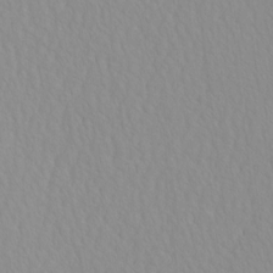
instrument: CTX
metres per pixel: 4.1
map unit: HNhu
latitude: -4.8975
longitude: 14.5574
